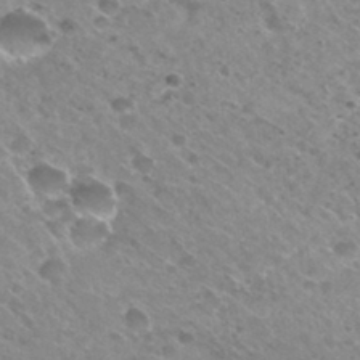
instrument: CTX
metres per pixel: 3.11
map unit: Hto
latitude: 31.2915
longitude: -43.0647
